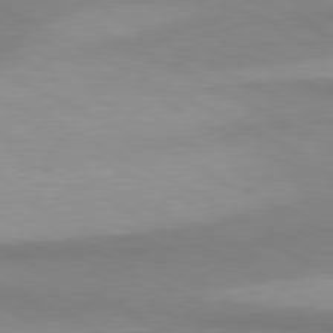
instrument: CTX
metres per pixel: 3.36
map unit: lApd
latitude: 80.9325
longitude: 157.7289
